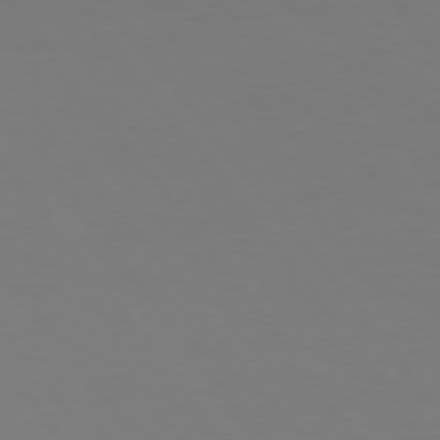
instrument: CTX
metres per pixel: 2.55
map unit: Hpe
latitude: 75.5938
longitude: -138.6113
